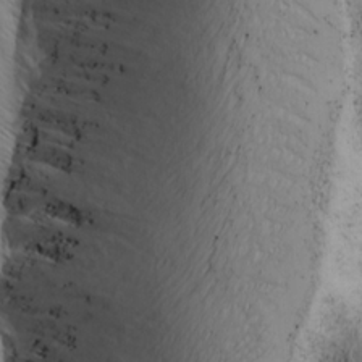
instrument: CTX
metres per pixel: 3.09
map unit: Ave
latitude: 9.2348
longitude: -105.5183
